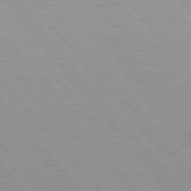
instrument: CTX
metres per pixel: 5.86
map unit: Hpe
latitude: 76.1955
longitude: -153.2348
